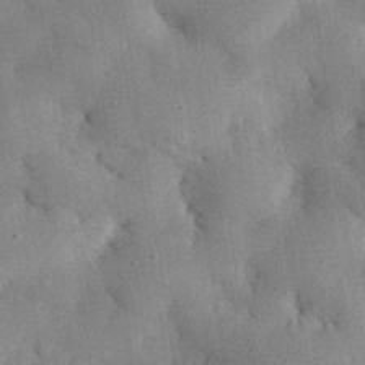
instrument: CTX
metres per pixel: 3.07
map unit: eHh
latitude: 30.6113
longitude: -76.2900
